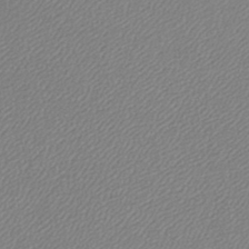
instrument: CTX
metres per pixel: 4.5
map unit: lHb
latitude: -42.1794
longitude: 61.7478
